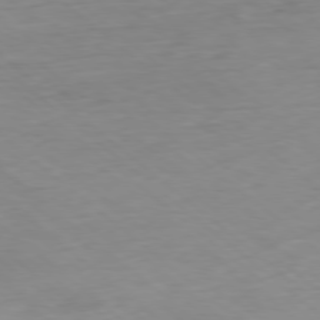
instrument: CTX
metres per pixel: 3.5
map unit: Ap
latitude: -78.5762
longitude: -88.3468
